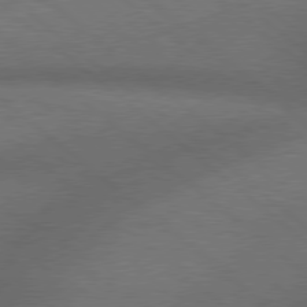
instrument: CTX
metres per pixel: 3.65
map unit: Hpe
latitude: 78.1011
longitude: -158.1011
